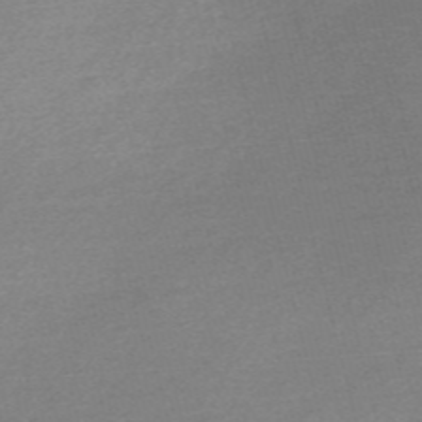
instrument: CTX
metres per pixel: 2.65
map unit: Nve
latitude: -56.8408
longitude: 61.2565
